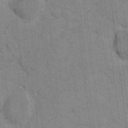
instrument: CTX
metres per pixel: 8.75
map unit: eHh
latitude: 8.5357
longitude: -66.0633
